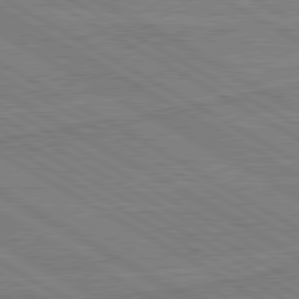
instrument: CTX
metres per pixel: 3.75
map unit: lApd
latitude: 80.5357
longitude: 169.1242
